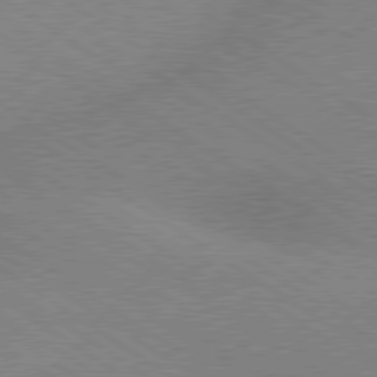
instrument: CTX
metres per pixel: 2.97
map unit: lApd
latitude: 79.3293
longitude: -152.2334
